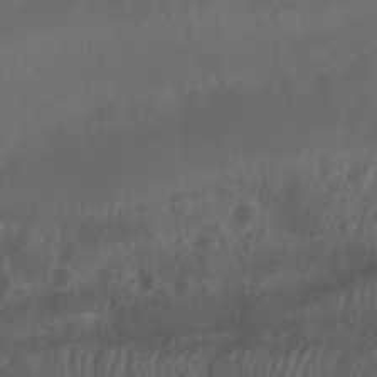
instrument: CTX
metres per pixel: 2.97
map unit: Nhu
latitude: 26.1200
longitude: -62.7247
